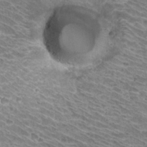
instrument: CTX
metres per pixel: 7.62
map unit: Hto
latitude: 30.7813
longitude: -42.5168
